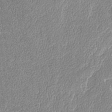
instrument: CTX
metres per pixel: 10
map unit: lAvf
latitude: -8.1795
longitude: -114.3845
